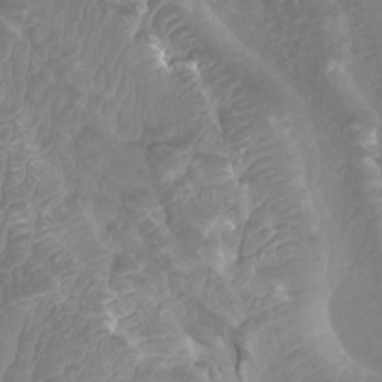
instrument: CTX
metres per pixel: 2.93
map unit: Htu
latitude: 3.1025
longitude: -20.2712
